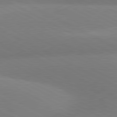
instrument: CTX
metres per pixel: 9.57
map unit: lApd
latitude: 80.7813
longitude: 126.8974
